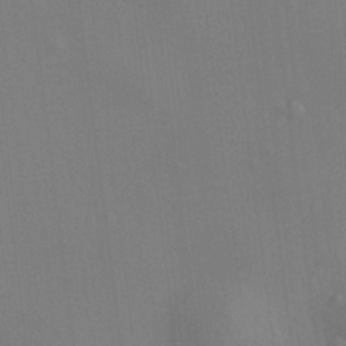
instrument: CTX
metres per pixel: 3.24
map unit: HNhu
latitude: 7.2159
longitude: 15.0676
